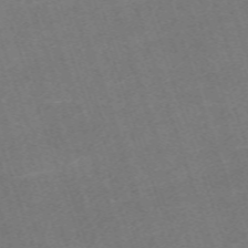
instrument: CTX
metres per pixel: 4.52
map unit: eHh
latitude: -63.7288
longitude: 50.1984
